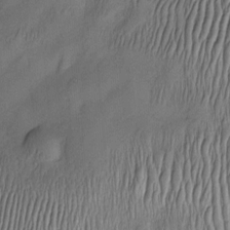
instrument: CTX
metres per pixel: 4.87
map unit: Nve
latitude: -22.8408
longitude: -137.9528
